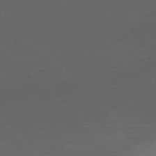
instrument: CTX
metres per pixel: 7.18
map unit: Ap
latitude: -77.1998
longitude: -85.4615
